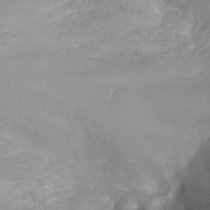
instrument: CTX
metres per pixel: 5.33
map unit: Ht
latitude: -4.8219
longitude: -26.7057
